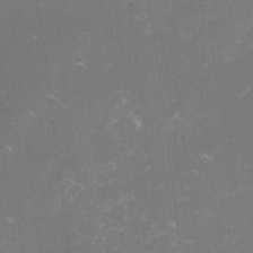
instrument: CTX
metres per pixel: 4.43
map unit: lHvf
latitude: -14.7086
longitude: -100.3467
